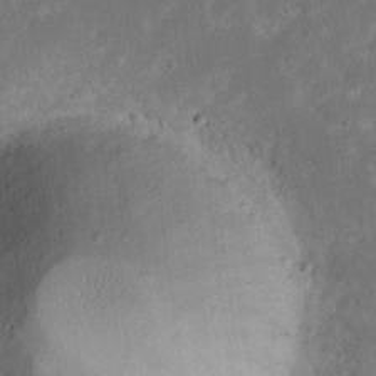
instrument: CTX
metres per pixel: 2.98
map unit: eHh
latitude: 20.1200
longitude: -64.6490
